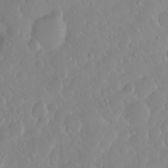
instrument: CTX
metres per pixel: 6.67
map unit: eHh
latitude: 1.5749
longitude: -55.7072
